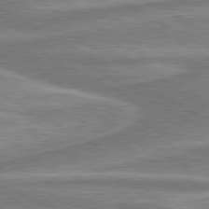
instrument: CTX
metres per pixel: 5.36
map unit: lApd
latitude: 80.4034
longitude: -178.4601
